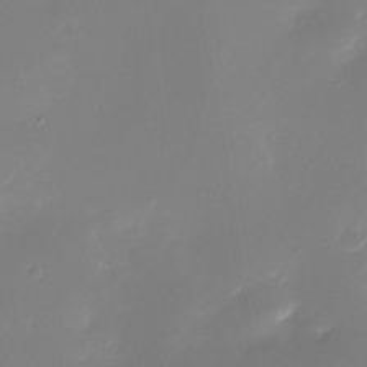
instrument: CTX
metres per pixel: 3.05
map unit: Nhe
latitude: -33.2754
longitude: -116.2900
